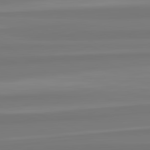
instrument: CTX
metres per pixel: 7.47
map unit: lApd
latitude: 82.6112
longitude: 175.2564
